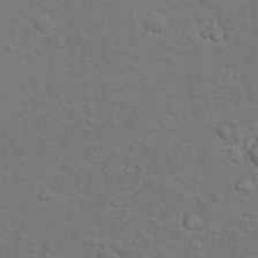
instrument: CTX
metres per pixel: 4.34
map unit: Nhu
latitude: 10.0633
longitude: -24.6679
